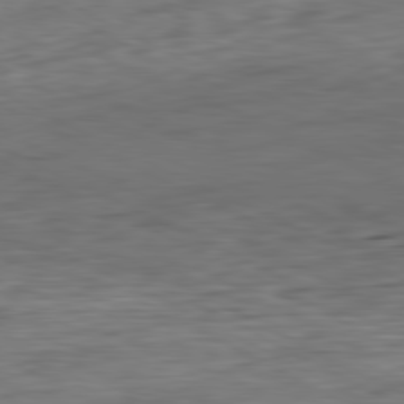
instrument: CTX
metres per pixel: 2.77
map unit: Ap
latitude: -81.4266
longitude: -78.9325
